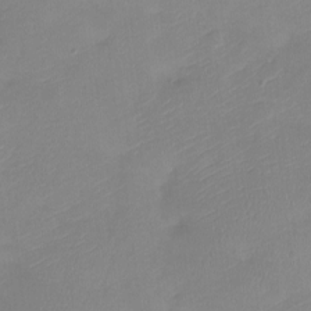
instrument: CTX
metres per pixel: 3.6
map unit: Htu
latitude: -13.7289
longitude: -45.5560
